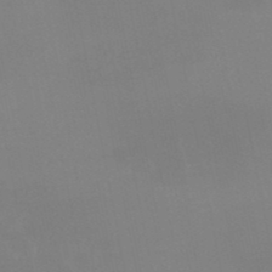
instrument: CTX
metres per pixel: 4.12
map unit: lHb
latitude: -48.7841
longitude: 77.1053
